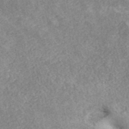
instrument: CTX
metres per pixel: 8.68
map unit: ANa
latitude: 40.8946
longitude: 18.0850
